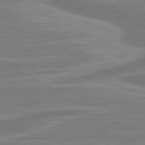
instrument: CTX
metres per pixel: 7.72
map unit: lApd
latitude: 81.1214
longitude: -174.0822
